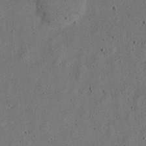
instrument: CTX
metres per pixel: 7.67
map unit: Nve
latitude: -25.5777
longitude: 107.5966
